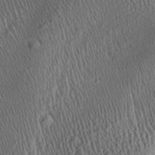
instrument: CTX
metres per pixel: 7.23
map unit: Aa
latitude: 27.6505
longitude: -135.8394
